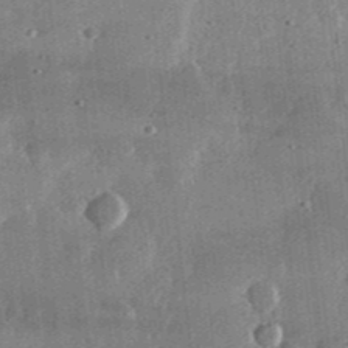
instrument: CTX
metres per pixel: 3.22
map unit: lHvf
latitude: 31.5371
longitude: -90.1578
